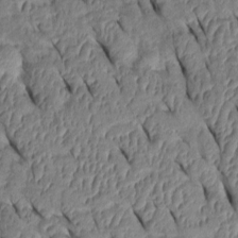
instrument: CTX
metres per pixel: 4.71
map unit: Htu
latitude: 1.0458
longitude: 148.6897
